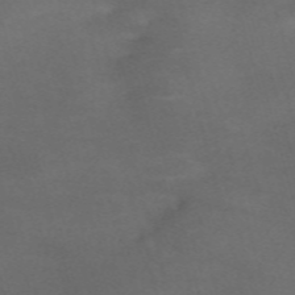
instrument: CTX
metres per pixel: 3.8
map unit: Nve
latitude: -59.2942
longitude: 59.4454
